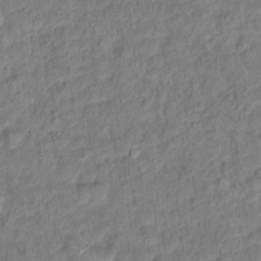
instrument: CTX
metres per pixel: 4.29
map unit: Hto
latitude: 14.6491
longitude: -39.1214
